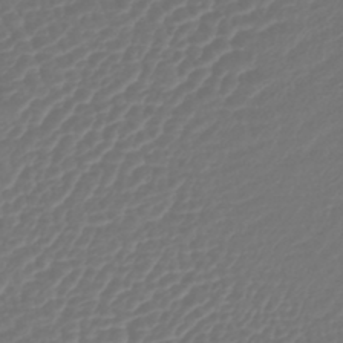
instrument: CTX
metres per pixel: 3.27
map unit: lHb
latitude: -43.0486
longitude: 77.1620
